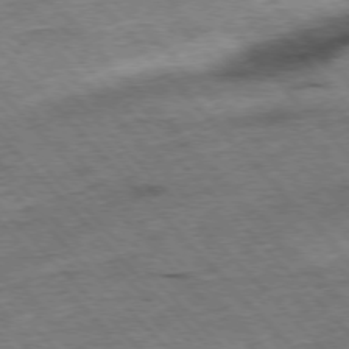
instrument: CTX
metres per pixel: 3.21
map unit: Hpe
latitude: -76.7463
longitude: -16.0633
